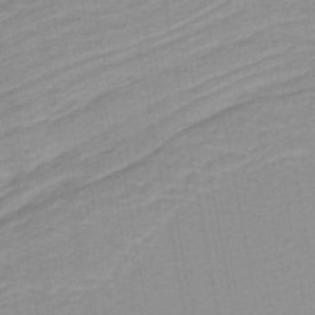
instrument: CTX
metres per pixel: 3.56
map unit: HNb
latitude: -44.1417
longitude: 51.8989
